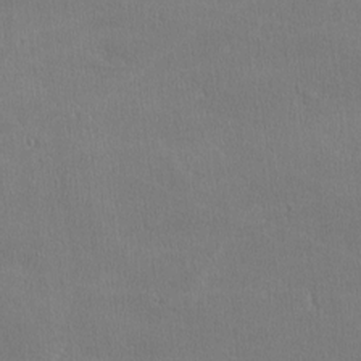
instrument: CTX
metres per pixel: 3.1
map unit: lHvf
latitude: -11.8989
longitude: -101.1592
